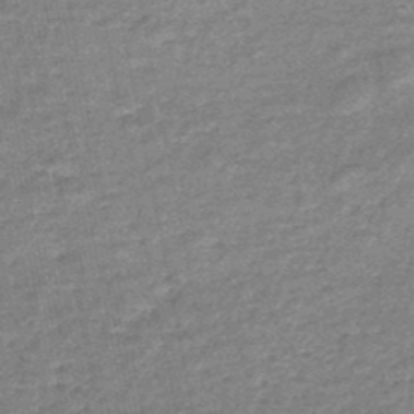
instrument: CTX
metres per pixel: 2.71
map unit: HNb
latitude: -48.1606
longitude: -39.0836
